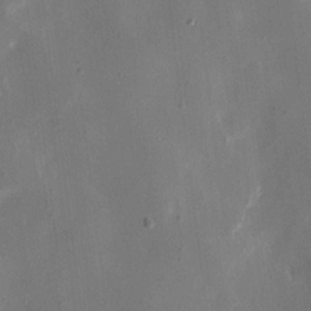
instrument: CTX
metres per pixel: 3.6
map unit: eHh
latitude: 10.1578
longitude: -69.2726
